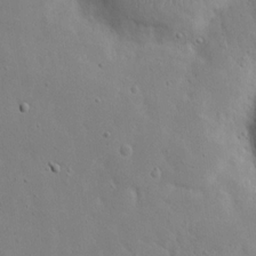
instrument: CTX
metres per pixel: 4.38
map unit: eHh
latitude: 19.6505
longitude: -71.8016
